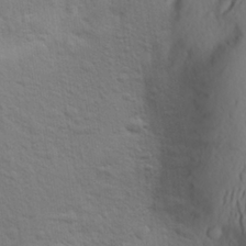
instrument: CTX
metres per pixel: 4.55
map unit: Aa
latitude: 25.8583
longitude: -147.0459
